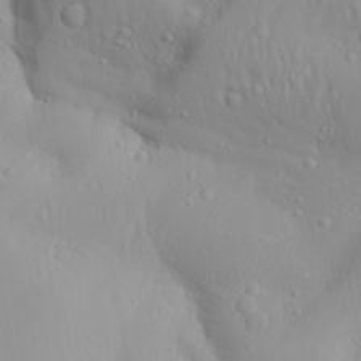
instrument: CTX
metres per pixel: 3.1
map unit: Aa
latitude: 28.9325
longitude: -133.0647
